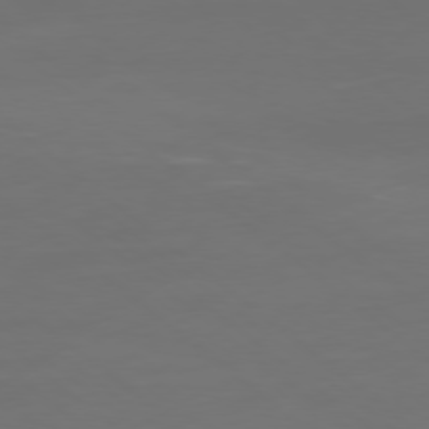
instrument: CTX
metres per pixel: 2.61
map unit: Ap
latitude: -79.3509
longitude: -61.0458
